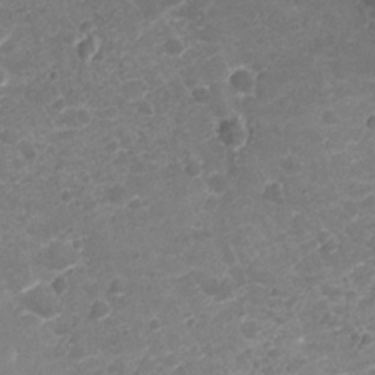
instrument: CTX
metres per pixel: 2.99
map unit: Nhu
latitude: 2.0255
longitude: -15.6505
